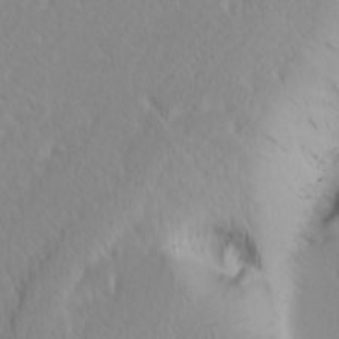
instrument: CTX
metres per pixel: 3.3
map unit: Ave
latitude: 8.5735
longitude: -105.4049
